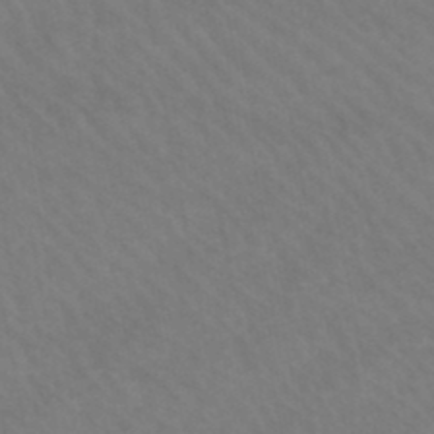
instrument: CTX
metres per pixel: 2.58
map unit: lHb
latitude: -47.4265
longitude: 75.4266
